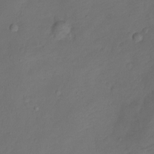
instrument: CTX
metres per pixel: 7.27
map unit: Ht
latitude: 0.1577
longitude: -34.8569
